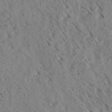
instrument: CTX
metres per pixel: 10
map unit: eHh
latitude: 34.9702
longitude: -140.0822
